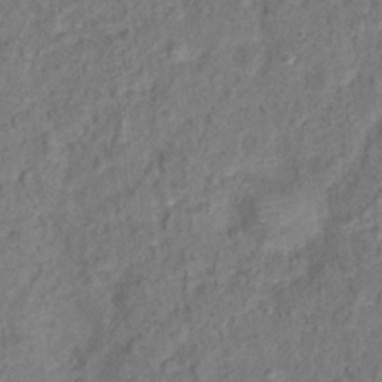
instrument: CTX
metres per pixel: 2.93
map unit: Hto
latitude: 14.3090
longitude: -38.4601
